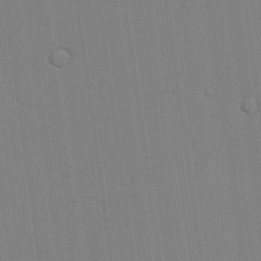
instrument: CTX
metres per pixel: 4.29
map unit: lAvf
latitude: 24.8380
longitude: -111.5371
